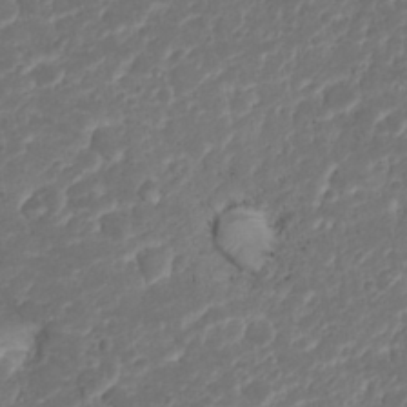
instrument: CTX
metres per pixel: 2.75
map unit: Nhu
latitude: 23.4237
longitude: -59.6694
